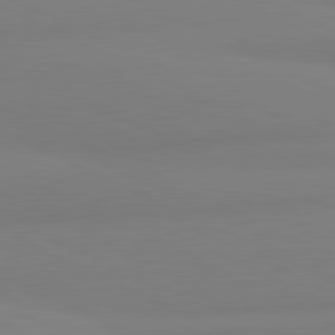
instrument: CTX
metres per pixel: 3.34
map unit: lApd
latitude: 81.6883
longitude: 179.1998
